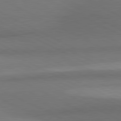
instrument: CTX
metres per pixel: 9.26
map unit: lApd
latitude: 80.9892
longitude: 139.6533
